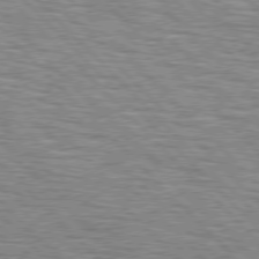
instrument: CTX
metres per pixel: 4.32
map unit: lApd
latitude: 76.6679
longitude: -58.5735
